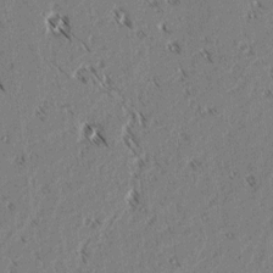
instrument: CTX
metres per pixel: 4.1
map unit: lAvf
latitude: 2.8569
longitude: -105.6883
